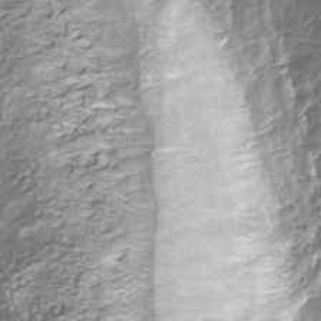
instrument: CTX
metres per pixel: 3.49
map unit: Nhu
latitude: -39.4077
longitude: -82.4601
